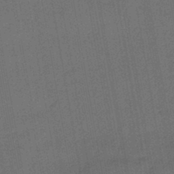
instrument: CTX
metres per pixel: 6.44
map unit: lHb
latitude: -43.8800
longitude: 63.1053
